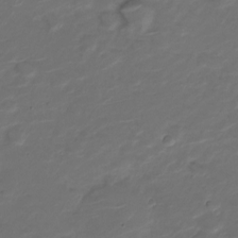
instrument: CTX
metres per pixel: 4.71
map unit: Nve
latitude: -20.4440
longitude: 105.4265
